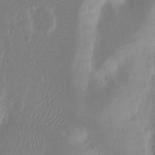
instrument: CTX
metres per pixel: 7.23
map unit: Nhu
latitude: 15.8206
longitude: -74.1200
